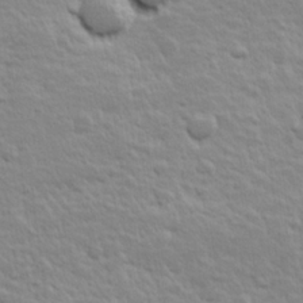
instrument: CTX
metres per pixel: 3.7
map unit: Hve
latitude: 24.4978
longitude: 144.5952
